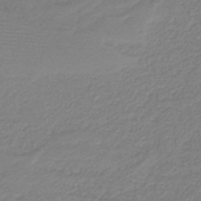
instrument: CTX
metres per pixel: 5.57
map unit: HNb
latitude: -42.8030
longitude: 52.2361
